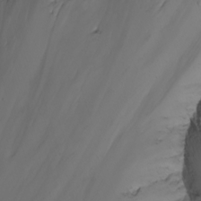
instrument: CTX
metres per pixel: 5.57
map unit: Htu
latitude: -8.3495
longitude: -64.4223
